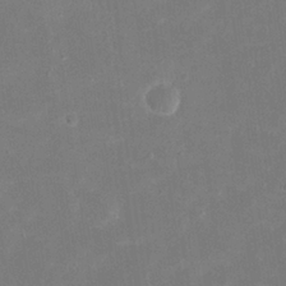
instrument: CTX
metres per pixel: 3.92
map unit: eHh
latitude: 20.3656
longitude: -69.1970
